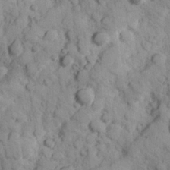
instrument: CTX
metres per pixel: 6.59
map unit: Hve
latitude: 25.1025
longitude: 147.5588
